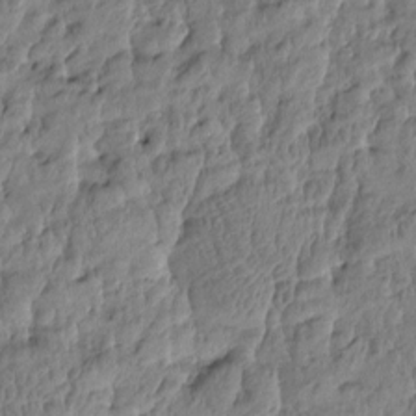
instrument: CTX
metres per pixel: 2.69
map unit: Htu
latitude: -4.5384
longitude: 177.1242
